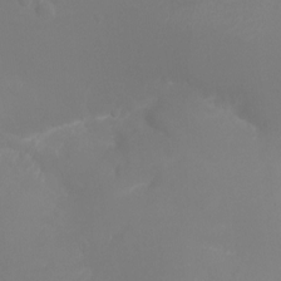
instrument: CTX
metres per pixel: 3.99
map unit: Ht
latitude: -6.2172
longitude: -25.8961
